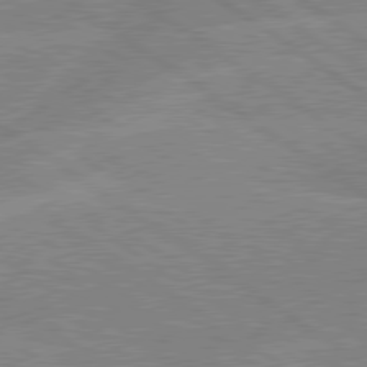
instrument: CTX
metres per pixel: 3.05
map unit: lApd
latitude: 79.4238
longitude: -132.2523
